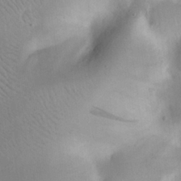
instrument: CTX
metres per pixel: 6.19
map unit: Nhu
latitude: 23.7827
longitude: -71.1970
